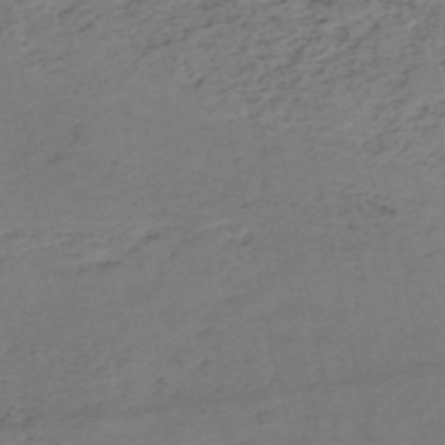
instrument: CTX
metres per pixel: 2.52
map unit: HNb
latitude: -51.8800
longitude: -53.3482
